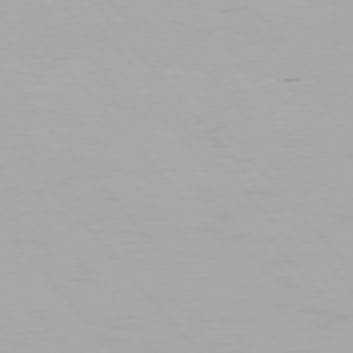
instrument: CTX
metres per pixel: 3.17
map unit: Hpe
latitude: 76.3845
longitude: -135.3292
